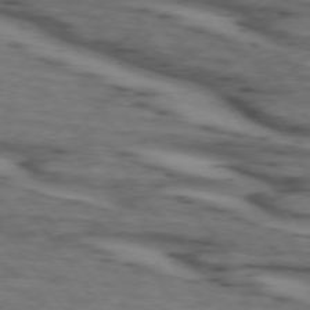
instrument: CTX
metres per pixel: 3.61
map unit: lApd
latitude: 73.8962
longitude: -71.9717
